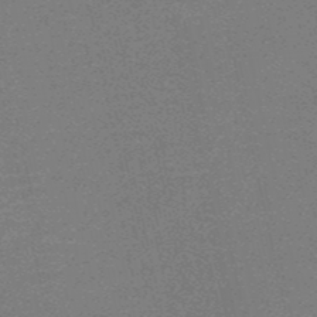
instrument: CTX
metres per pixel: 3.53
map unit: HNb
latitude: -52.2928
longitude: -47.4049
